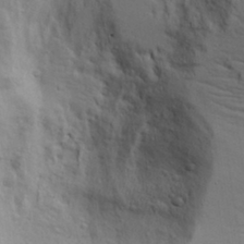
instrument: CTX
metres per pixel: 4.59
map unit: Aa
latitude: 17.5371
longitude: -125.5182
